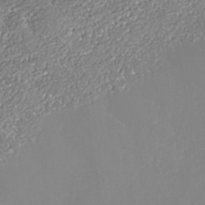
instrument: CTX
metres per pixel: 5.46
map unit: Nhe
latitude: -37.8044
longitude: -89.1404
